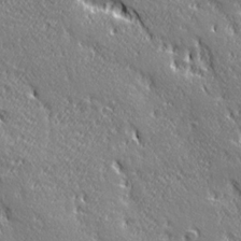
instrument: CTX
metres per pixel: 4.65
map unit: Ave
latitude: 21.2348
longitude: -135.9528
